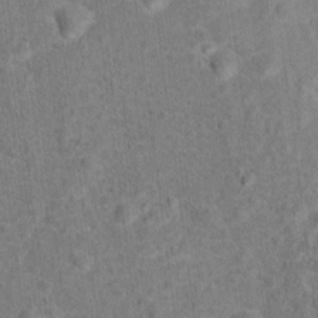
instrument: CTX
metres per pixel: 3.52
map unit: Hto
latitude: 15.3293
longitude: -41.9906
